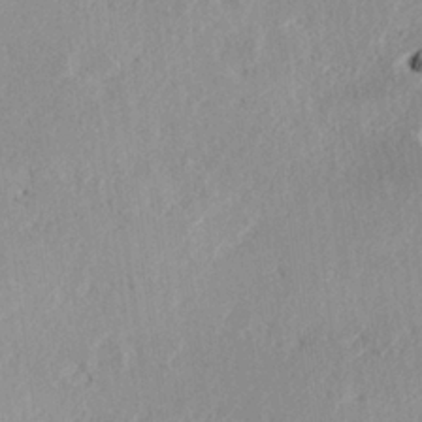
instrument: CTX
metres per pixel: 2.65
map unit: Hve
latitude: 25.7827
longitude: -94.1389
